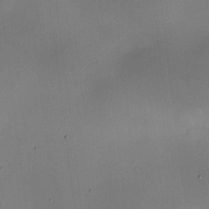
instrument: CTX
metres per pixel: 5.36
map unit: HNhu
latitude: 9.8395
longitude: 9.9556
